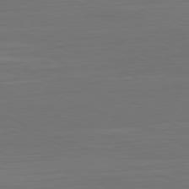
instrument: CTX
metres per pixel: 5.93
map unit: Hpe
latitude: -81.7667
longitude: 21.5399
